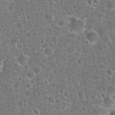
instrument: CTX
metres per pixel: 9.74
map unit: Hto
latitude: 22.4790
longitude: -48.0444
